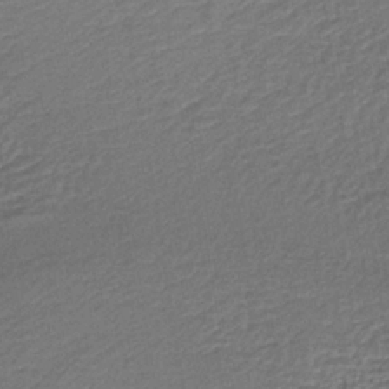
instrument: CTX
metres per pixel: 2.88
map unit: lHb
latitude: -34.9353
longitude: 65.4266
